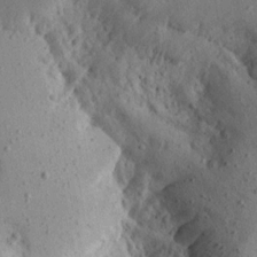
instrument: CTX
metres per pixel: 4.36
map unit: Aa
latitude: 13.1592
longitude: -141.9717
